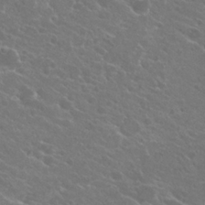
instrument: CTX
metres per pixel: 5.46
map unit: Hto
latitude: 24.7057
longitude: -39.6316
